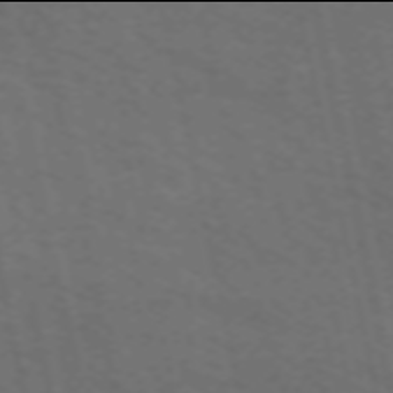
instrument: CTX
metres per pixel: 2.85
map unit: ANa
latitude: 49.9906
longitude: -74.9703
